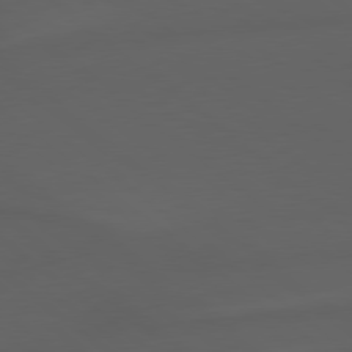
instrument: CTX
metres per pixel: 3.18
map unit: lApd
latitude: 79.1214
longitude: -165.7261
